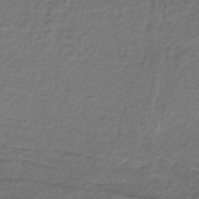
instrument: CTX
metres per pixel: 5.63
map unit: lHb
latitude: -36.1227
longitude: 71.5966
